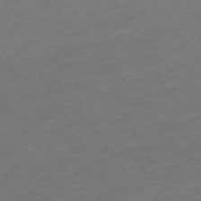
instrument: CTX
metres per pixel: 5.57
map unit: Ap
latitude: -74.9542
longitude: -67.6316
